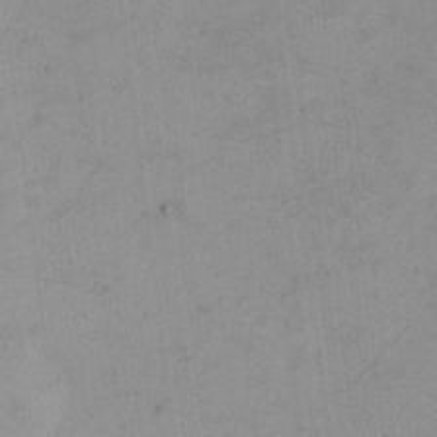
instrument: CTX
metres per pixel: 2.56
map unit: eHh
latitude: -1.9179
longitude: -79.4994
